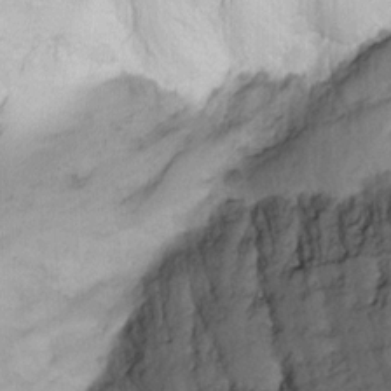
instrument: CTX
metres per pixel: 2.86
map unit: Nhu
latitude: -7.0675
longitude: -65.3860
